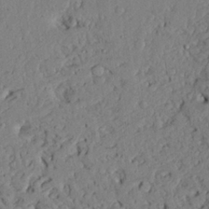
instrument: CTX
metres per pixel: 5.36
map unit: Ave
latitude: 23.8772
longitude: -132.6491
